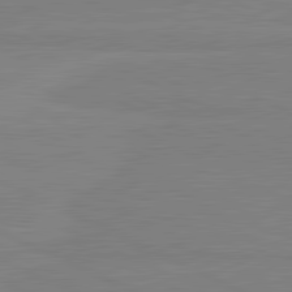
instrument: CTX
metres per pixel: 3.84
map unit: lApd
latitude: 81.7261
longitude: 167.5210
